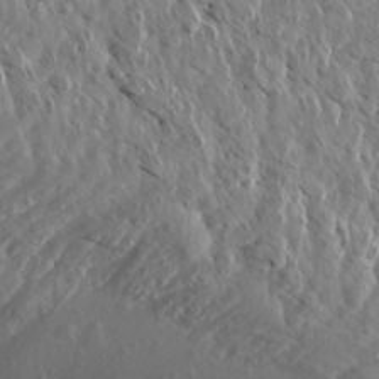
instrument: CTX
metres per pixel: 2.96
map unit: Aa
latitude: 14.9892
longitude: -143.6694
